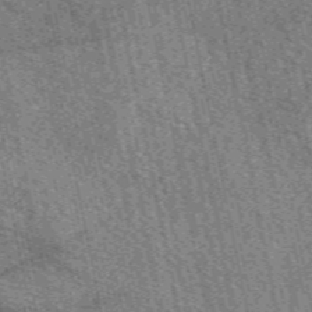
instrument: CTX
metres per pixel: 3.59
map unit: eAb
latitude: 50.9135
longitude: 114.7652
